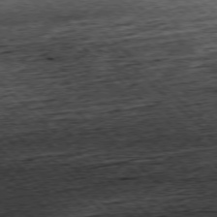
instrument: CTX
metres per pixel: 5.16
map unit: Hpe
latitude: -77.5210
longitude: 14.1984
